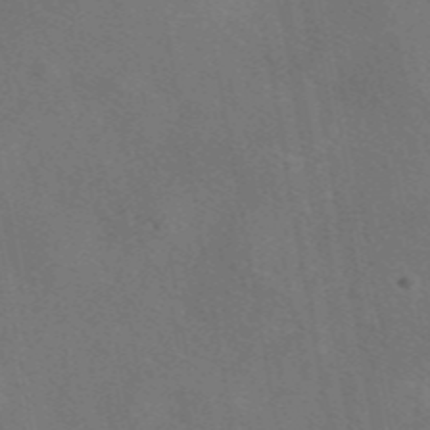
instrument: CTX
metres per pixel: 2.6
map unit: eAb
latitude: 47.1404
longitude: 108.8786
